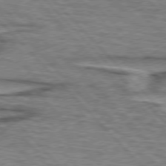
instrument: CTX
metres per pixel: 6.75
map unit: lApd
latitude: 76.4223
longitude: -77.6316
